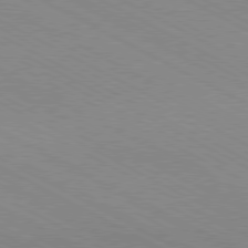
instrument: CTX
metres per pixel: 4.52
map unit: Hpe
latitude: -81.0487
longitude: 17.1431
